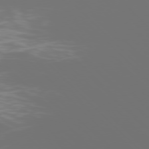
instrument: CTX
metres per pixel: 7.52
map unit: Ap
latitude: -77.7100
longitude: -73.0081
